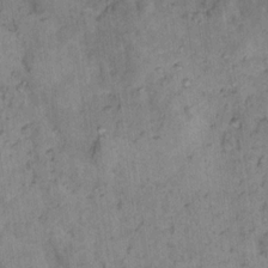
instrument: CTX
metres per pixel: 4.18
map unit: Nhu
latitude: 15.2915
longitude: -31.7639
